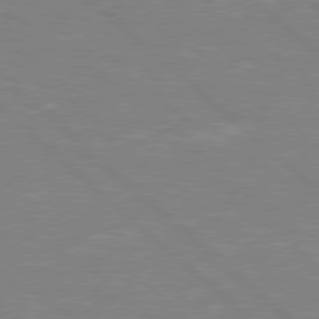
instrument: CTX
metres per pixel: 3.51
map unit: Hpe
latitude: 78.1767
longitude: -152.3845
